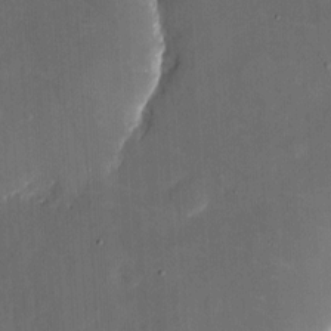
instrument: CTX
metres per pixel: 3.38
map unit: eHh
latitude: 5.3859
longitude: -68.9325
